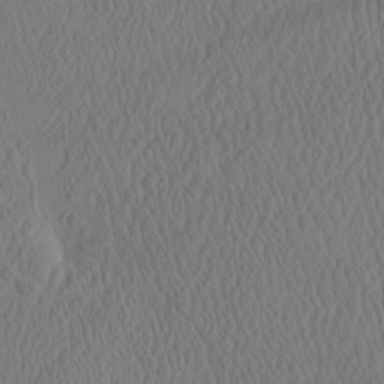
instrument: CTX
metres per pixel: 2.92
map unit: eHh
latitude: -3.4643
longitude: 16.2362
